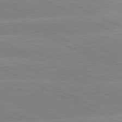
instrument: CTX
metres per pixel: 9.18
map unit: lApd
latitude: 81.1970
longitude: -128.3089
